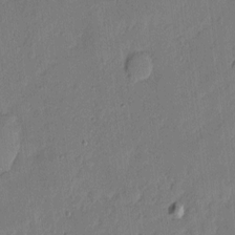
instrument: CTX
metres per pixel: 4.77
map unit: eHh
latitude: 5.3859
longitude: -72.5546
